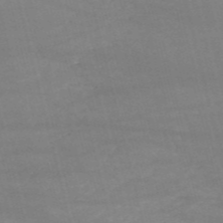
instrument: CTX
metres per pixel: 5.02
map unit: HNb
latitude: -53.0297
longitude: -37.4616
